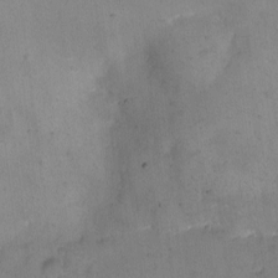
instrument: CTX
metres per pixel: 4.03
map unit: eHh
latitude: -9.8233
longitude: -65.6505
